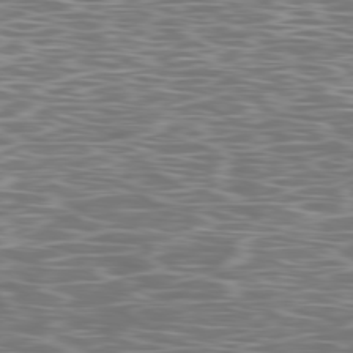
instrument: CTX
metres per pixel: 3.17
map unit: Ap
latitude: -79.9556
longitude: -71.6505
